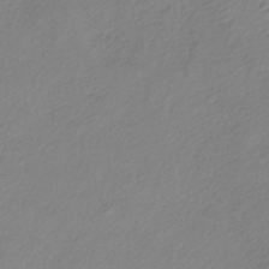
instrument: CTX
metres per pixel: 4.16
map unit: lHb
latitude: -35.6722
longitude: 71.6533
